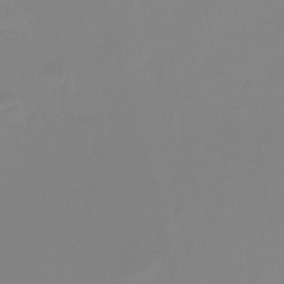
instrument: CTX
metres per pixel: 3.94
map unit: lHb
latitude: -44.0283
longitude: 75.4833
